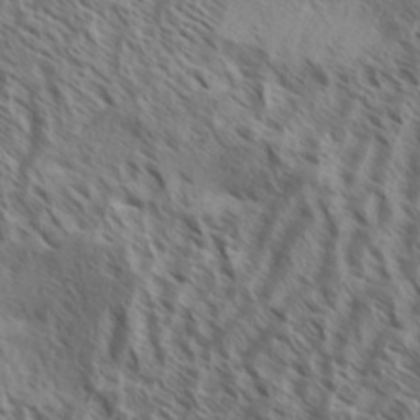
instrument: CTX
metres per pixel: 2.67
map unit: Aa
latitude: 33.6316
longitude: -138.7435
